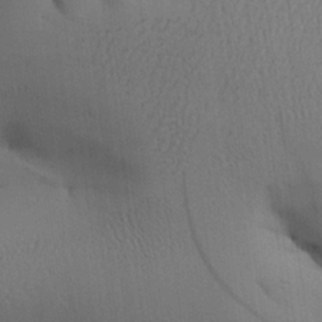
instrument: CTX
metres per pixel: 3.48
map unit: Aa
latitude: 25.7071
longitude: -129.8016
